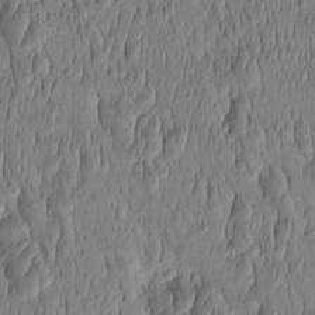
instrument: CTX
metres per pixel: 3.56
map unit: HNhu
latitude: -2.9352
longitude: 13.6533
